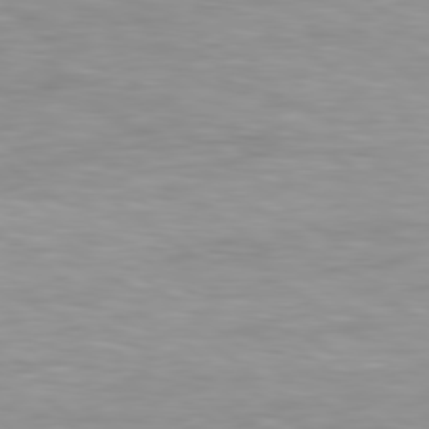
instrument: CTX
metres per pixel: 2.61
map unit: Hpe
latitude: 79.2537
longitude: -129.2159
